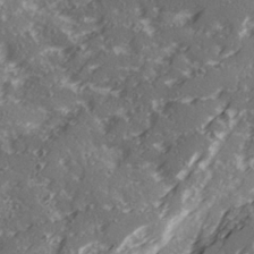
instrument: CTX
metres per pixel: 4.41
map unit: Ave
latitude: 21.1781
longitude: -131.4805
